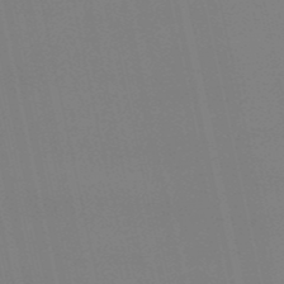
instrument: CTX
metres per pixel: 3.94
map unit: eHb
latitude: -51.2376
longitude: 70.5007
